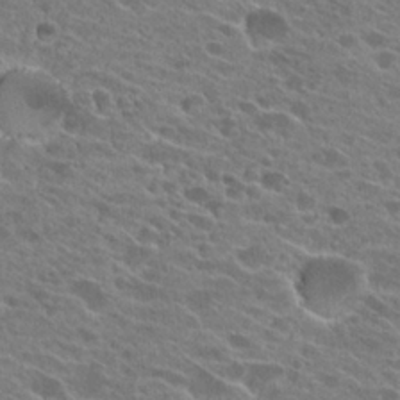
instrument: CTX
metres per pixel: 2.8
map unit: Hto
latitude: 25.2914
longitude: -42.6302
